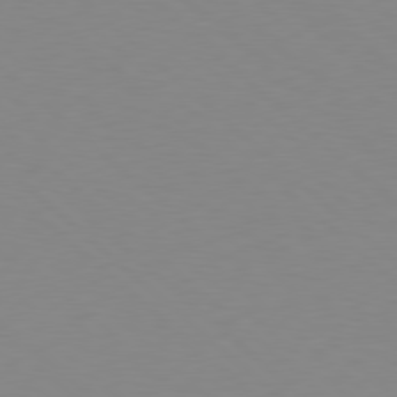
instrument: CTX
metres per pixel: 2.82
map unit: Hpe
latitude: 78.4034
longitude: -165.0269
